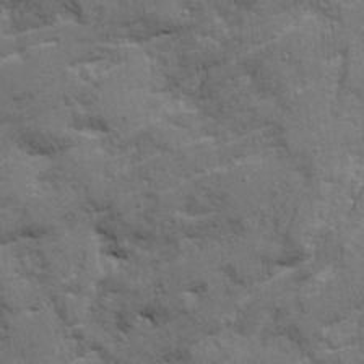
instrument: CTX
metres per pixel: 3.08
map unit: Ave
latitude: 21.4049
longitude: -130.0822
